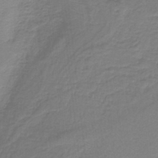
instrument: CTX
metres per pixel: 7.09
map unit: HNb
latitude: -37.4265
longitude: 55.8045
